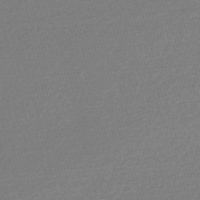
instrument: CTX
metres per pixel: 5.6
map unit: Nve
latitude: -56.8975
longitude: 61.5021
